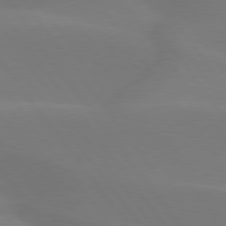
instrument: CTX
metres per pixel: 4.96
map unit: lApd
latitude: 77.3670
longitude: -52.1578
